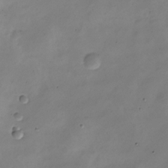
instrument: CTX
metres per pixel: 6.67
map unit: Nve
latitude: -24.8219
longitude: 106.5196
